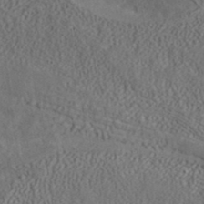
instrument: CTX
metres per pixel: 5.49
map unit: ANa
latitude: 37.2348
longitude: 19.7856
